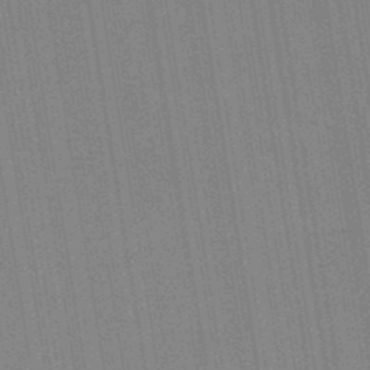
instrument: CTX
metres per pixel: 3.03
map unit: HNb
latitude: -44.4251
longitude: -40.9135
